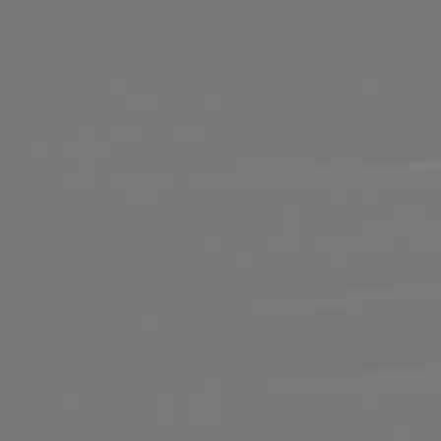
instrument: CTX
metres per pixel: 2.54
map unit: lApd
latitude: 81.5371
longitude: -148.4790
